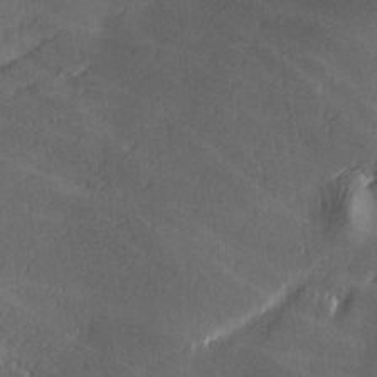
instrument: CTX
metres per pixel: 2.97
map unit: Ave
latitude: -6.1983
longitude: -120.6869
